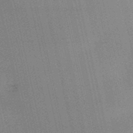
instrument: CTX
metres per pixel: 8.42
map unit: HNb
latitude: -52.3873
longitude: -41.3103
